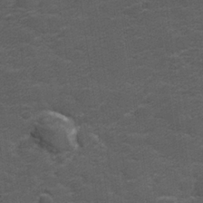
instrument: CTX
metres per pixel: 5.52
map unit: lHvf
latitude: 25.9906
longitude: 142.6140
